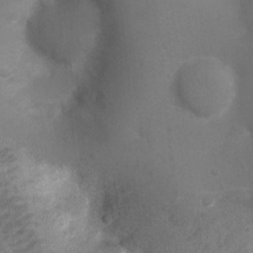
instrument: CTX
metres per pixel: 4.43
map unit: Ht
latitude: 4.8191
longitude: -29.4804
